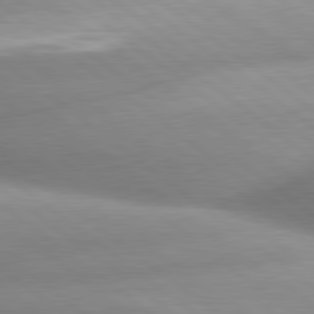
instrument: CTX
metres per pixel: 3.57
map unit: lApd
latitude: 80.1956
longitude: -160.6679
